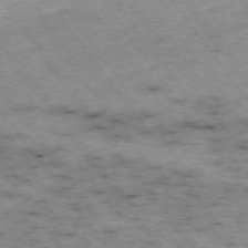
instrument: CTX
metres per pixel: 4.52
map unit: Hpe
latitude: -75.1620
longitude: -18.0444
